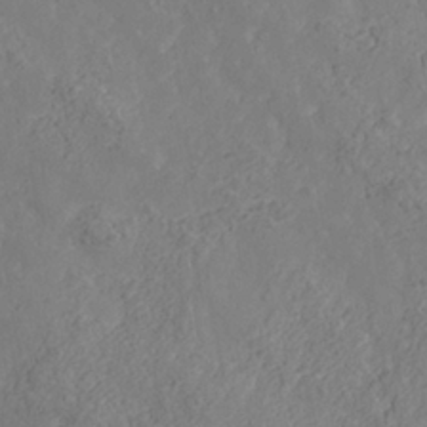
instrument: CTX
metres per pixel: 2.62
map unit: Nhe
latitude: -37.1431
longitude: 139.6533
